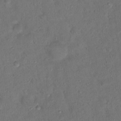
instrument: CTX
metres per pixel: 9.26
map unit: Ht
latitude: 14.7058
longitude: -37.1026
